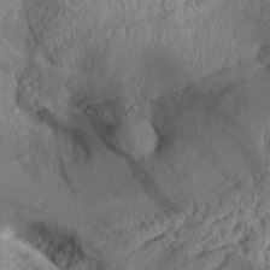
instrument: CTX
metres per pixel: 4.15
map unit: Aa
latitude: 29.6316
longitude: -135.4804
